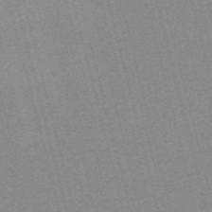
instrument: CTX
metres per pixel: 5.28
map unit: Nve
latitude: -57.4832
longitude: 59.0108
